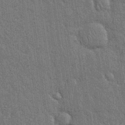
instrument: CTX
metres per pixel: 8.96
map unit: Nhu
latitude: 28.5357
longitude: -68.1578
